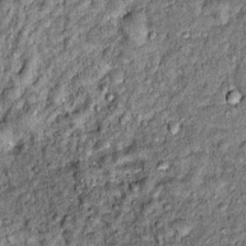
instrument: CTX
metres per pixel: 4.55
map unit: Hto
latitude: 14.6302
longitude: -35.5371
